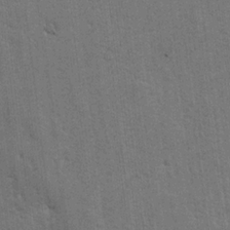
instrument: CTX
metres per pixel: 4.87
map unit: lAvf
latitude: -5.3509
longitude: -114.3467
